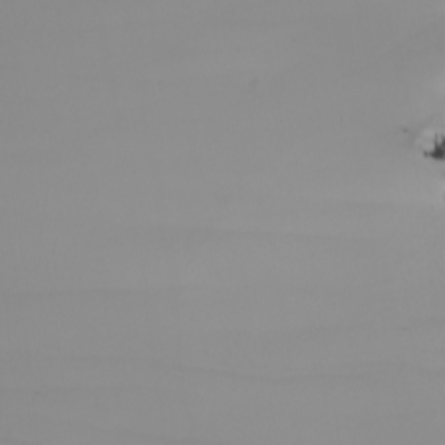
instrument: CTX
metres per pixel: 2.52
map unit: Nhu
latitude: -7.1809
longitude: -95.2915
